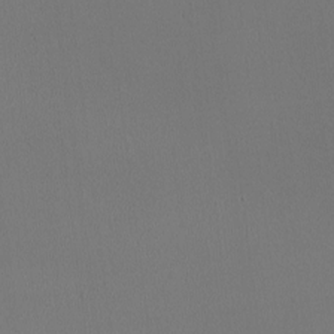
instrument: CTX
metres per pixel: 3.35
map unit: HNhu
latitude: -1.1432
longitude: -0.6679
